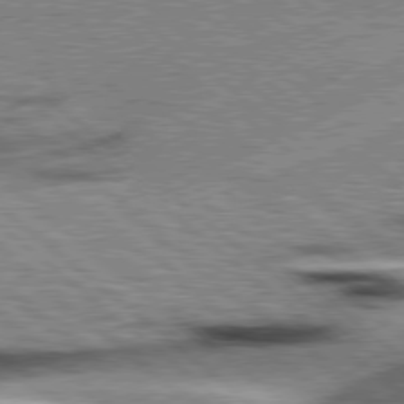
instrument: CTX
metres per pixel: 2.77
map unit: Hpe
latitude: 78.3279
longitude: -156.4978
